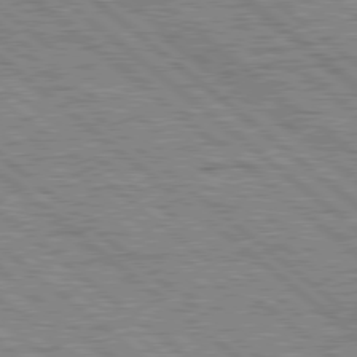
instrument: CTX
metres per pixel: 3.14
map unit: Hpe
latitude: 78.3656
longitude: -120.3279
